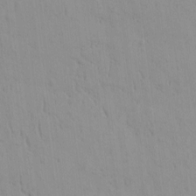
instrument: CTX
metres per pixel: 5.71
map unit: eHh
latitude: -1.4266
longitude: 19.2187
